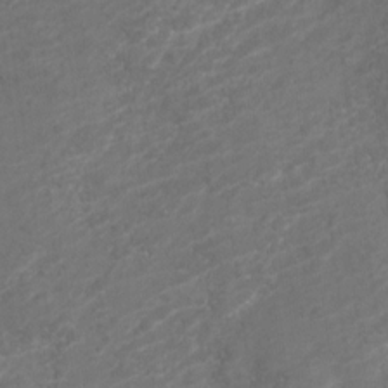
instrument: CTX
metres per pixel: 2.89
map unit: Nve
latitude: -19.2754
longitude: 106.5196
